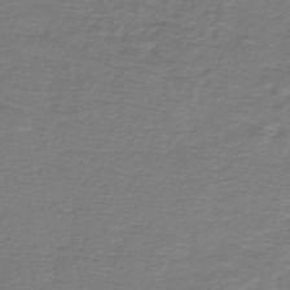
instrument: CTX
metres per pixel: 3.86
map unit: lHb
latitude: -43.5399
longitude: 57.0864
